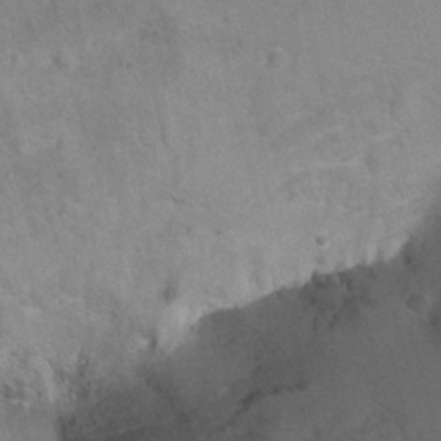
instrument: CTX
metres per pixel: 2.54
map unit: Ht
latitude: 0.4034
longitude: -33.0270
